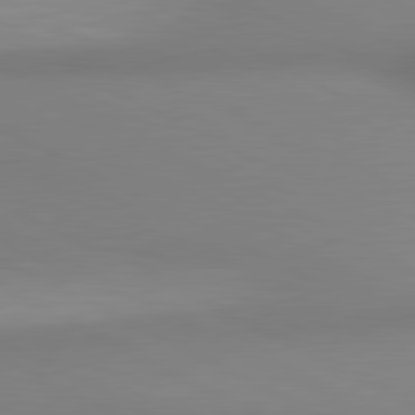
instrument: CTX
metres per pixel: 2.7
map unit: lApd
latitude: 80.7246
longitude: 132.2362
